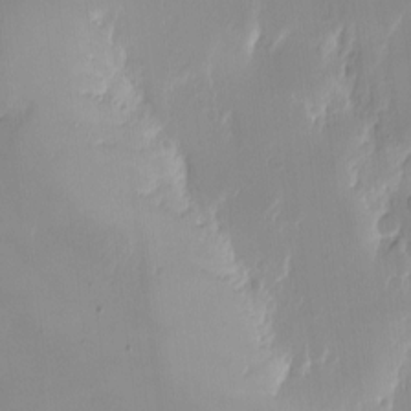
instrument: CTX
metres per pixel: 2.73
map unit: Nhe
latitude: -1.8423
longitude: -59.1781
